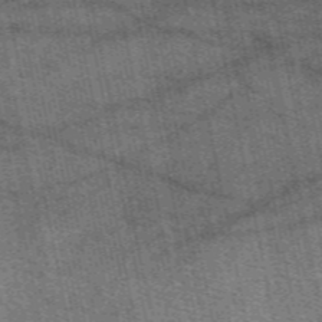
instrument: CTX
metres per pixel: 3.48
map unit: eAb
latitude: 50.4601
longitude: 107.3888
